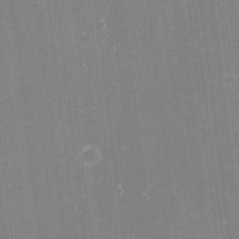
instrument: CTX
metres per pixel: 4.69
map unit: eHh
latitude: -2.1227
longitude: -80.7057
